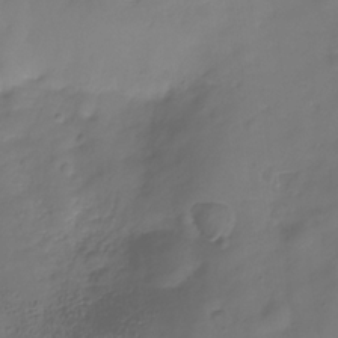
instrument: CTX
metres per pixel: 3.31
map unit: Hve
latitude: -30.8408
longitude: 94.1039
